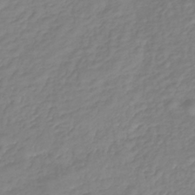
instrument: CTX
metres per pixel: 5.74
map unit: lHb
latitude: -37.1809
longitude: 69.8989
